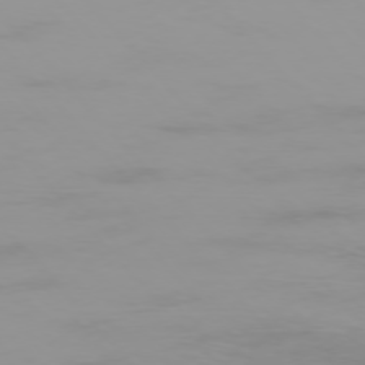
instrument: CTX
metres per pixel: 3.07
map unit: Ap
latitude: -76.6518
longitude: -73.7072
